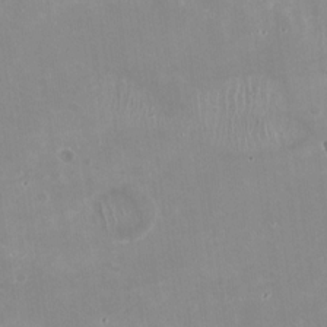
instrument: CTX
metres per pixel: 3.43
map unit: Nhu
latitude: -27.2564
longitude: -60.4790
